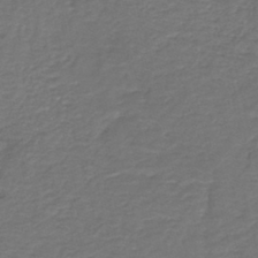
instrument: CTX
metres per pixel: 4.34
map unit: HNb
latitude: -42.6140
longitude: 50.5574
